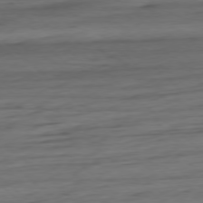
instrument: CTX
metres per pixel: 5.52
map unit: Ap
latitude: -78.4251
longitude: -78.9514
